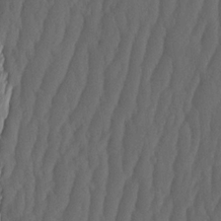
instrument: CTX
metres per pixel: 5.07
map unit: HNhu
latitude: -1.8045
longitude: 13.6722
